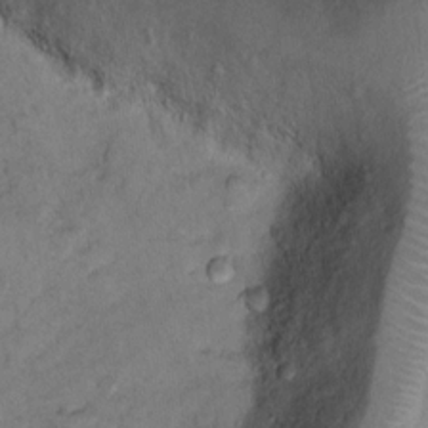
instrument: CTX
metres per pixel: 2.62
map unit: Ht
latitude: 11.9528
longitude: -32.3089
